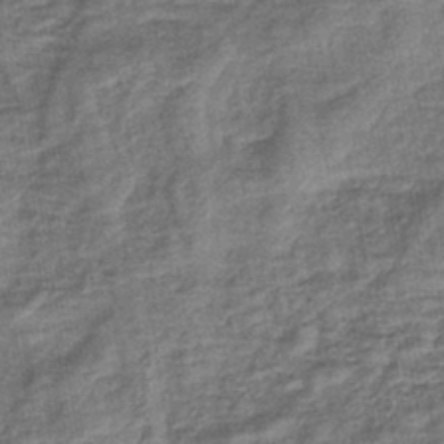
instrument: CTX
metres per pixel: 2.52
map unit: lHb
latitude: -42.7274
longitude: 79.2565
